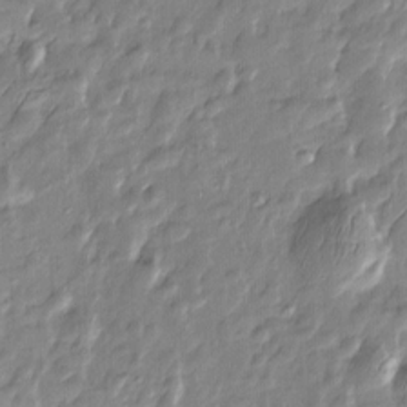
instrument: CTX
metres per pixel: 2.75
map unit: Htu
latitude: -6.6140
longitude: 175.1431
